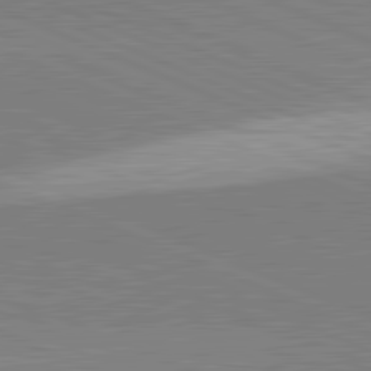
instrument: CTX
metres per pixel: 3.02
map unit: lApd
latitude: 82.1766
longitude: 148.2362
